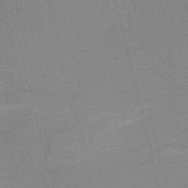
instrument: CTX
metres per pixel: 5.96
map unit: HNb
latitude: -52.6518
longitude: -46.8380
